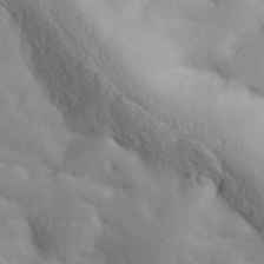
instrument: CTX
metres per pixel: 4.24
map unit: Hve
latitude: 32.8191
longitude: 148.8786
